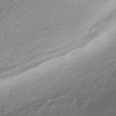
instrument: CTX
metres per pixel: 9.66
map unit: lHb
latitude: -40.3873
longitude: 71.7100
